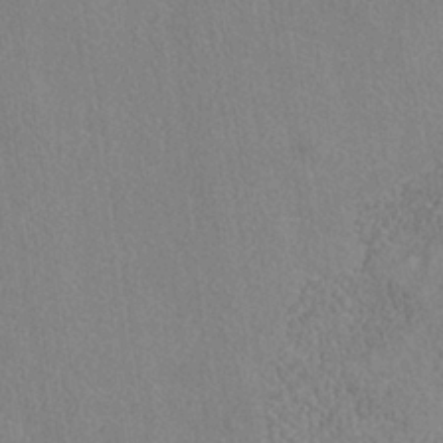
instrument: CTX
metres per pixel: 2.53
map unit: ANa
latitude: -36.6329
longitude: 94.7274
